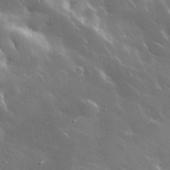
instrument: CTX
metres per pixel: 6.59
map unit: lHvf
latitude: 35.3670
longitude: -91.0647
